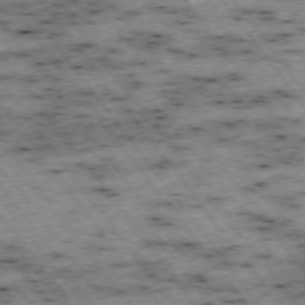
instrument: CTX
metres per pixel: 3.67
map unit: Hpe
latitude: -74.6519
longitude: 4.5951
